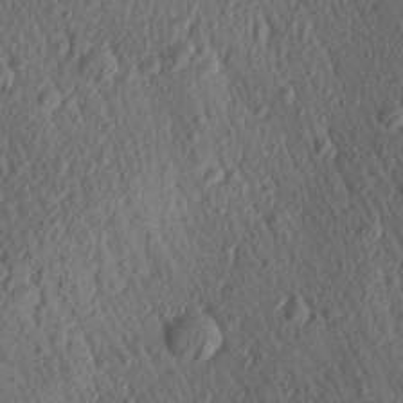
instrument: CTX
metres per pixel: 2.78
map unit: Aa
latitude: 27.9528
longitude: -141.8205
